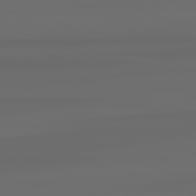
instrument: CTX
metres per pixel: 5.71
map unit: lApd
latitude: 82.8569
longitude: 175.9178
